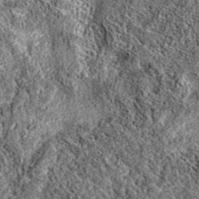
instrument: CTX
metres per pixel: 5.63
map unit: eAb
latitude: 37.6694
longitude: 111.5588
